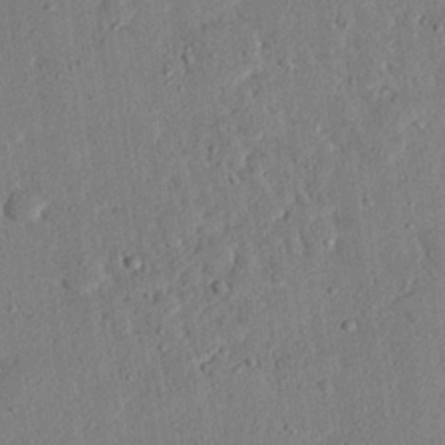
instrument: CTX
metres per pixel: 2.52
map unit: eHh
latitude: 25.0080
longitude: -80.7246
